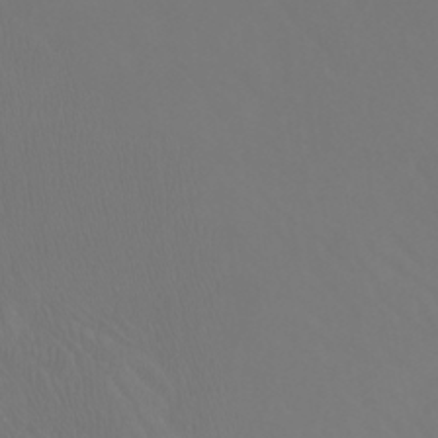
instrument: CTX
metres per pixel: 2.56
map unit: Htu
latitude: -6.1228
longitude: -70.9891
